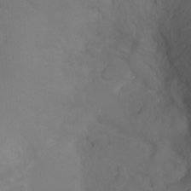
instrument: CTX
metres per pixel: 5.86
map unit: Ht
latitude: -0.3685
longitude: -46.2901
